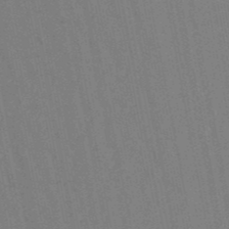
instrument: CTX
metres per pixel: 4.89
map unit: lHb
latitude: -48.9542
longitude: 73.5966
